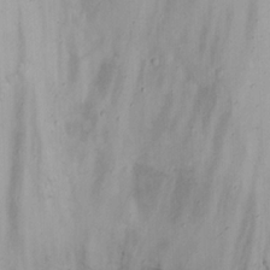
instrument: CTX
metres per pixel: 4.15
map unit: Nhu
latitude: 22.3656
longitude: -66.5167
